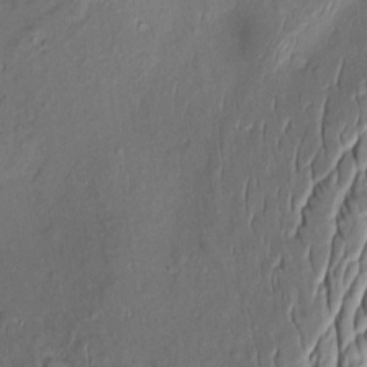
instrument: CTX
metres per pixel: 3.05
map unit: Aa
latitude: 8.8947
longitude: -132.9703
